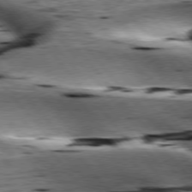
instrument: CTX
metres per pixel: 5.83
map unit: lApd
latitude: 76.6490
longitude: -60.9891
